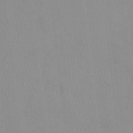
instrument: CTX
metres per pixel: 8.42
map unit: HNhu
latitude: 3.4804
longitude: 6.6518
